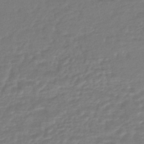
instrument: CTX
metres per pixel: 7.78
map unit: HNhu
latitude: -46.9164
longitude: 96.4629
